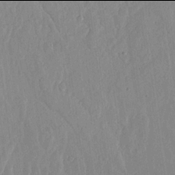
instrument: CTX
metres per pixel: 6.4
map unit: lHvf
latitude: 17.9906
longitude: -116.4979
